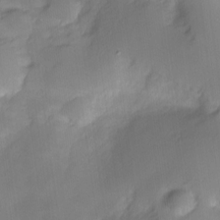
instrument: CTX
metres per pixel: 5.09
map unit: HNhu
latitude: -23.5588
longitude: 49.5588
